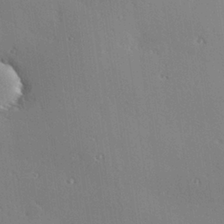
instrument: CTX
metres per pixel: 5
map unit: Hve
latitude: 25.0080
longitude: -91.4804
